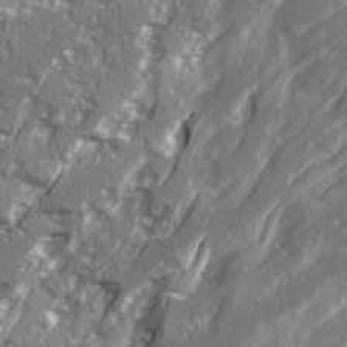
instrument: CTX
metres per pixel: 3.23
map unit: Ave
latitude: 20.7058
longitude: -130.9703
